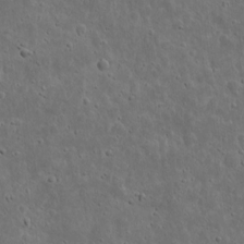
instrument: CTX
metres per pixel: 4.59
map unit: eHh
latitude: 10.4790
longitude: -73.0459
